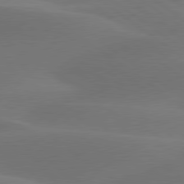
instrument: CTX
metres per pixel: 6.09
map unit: lApd
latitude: 79.7828
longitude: -89.6694
